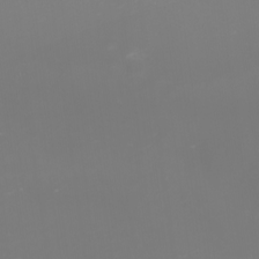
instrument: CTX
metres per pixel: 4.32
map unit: eHh
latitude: -1.4077
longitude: -79.4994
